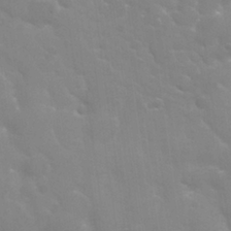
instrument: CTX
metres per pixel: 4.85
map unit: Nhu
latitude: 26.2523
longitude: -51.9906
